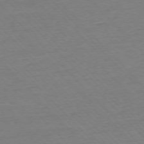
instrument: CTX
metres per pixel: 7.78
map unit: Ap
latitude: -76.4440
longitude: -92.5168
